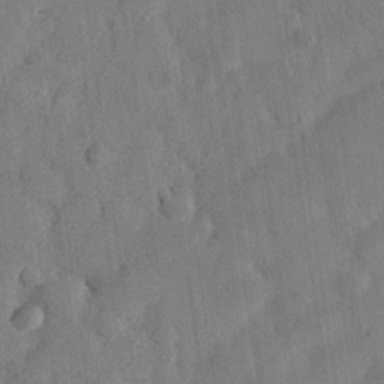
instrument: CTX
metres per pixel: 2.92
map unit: eHh
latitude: 30.3090
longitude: -73.9906
